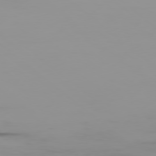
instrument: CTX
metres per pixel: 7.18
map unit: Ap
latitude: -78.9919
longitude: -71.3670
